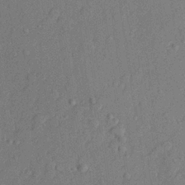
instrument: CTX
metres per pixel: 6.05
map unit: lHvf
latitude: 21.9717
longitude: 144.3117
